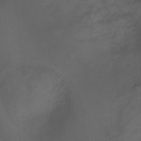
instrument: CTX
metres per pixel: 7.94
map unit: Ht
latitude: 1.9906
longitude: -24.4978
